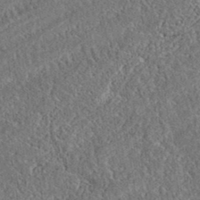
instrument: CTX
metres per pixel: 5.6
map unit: eAb
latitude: 37.6316
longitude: 112.2551
